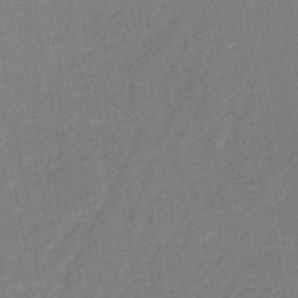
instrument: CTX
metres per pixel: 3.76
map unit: lHb
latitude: -42.8974
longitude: 68.2172
